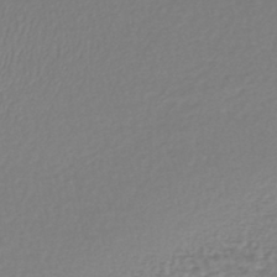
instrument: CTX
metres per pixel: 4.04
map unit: lHb
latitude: -42.9352
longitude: 73.0675
